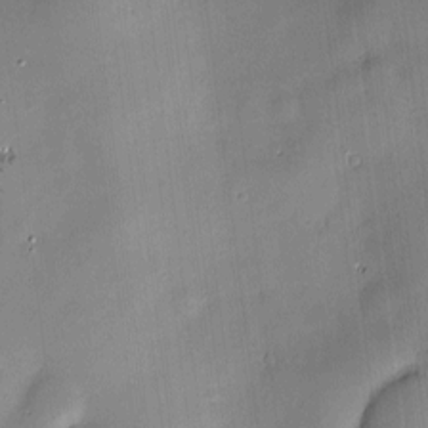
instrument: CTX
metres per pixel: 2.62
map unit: Hve
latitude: -9.9178
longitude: 175.8422
